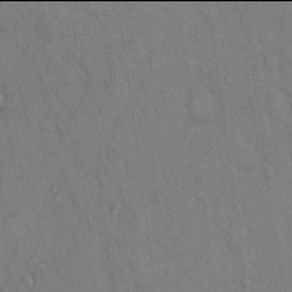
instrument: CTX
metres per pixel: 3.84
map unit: Hto
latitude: 13.9906
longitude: -61.5371
